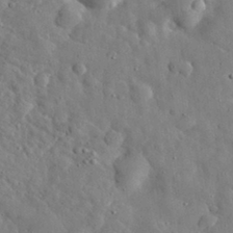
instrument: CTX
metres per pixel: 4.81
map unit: eHh
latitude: 30.9325
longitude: -73.6505
